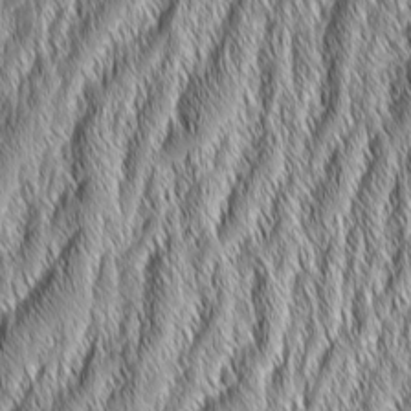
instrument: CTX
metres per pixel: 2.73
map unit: Aa
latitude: 6.6868
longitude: -130.2145
